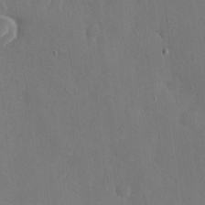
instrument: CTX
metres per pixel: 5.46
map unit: eHh
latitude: 7.4804
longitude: -68.6491
